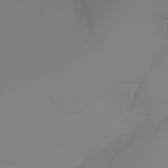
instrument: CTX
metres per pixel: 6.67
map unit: Aa
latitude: -6.6140
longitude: -85.3482
